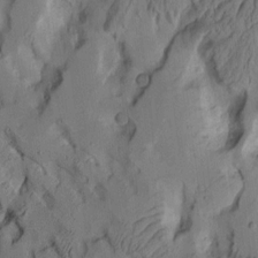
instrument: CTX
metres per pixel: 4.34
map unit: Aa
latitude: 8.8947
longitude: -127.1592
